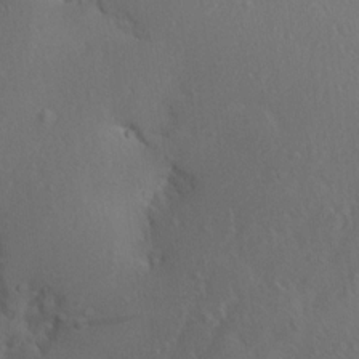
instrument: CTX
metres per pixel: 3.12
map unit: Aa
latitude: 12.9514
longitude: -142.5546
